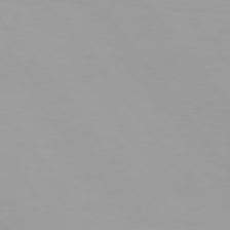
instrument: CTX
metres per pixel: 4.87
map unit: Hpe
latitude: 74.6113
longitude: -128.9891
